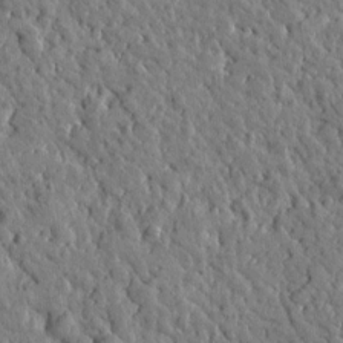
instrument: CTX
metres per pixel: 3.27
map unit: Htu
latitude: -0.0283
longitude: -178.9325
